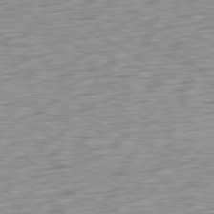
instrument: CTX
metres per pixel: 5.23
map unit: Ap
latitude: -79.8800
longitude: -70.1011
